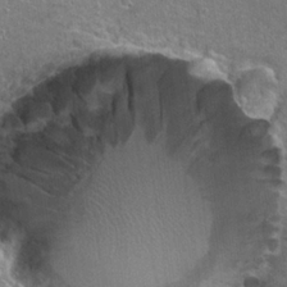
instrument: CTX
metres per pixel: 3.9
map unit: Hto
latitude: 22.7057
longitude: -42.4412
